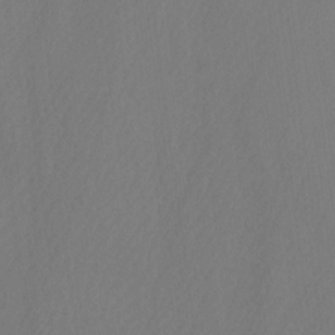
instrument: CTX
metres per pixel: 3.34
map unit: Htu
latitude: -10.3873
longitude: -73.4426
